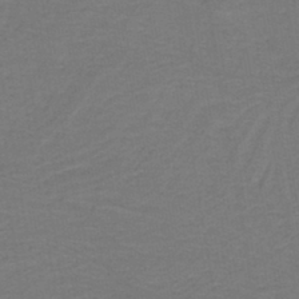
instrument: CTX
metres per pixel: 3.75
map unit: lHb
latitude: -42.1038
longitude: 53.6155
